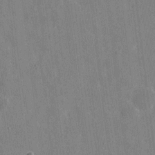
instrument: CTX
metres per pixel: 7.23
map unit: eHh
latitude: 7.3482
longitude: -68.1011
